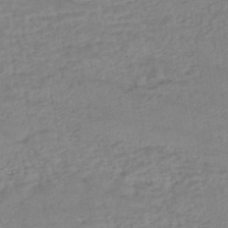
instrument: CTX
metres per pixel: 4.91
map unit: HNhu
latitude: -43.8989
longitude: 102.1606
